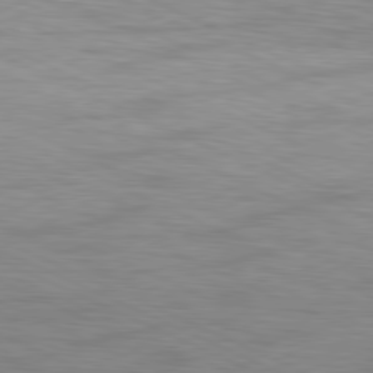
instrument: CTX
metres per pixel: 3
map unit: Hpe
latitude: -81.6722
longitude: 15.0109
